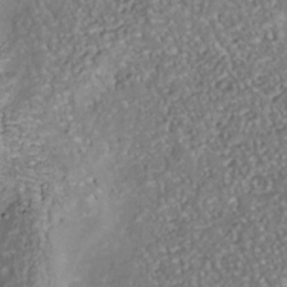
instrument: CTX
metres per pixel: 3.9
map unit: Nhu
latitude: -38.8786
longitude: -80.8569
